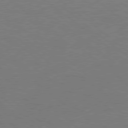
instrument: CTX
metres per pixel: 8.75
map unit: Hpe
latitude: 78.1200
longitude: -141.6504
